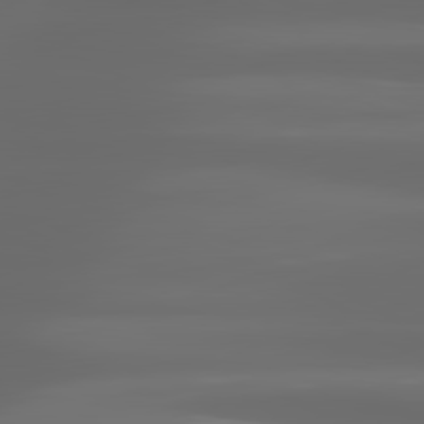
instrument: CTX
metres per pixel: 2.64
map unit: lApd
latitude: 80.8380
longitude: -137.3293
